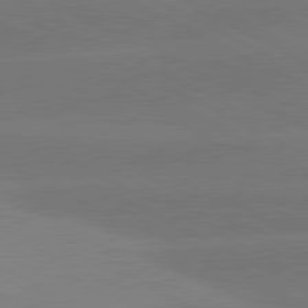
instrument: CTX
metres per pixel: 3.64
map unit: lApd
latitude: 81.1025
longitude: -150.7246
